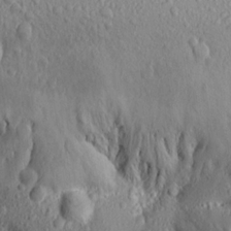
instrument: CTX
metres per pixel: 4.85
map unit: Aa
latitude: 16.4979
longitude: -144.1578
